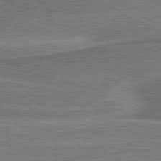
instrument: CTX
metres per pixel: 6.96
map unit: lApd
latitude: 81.0647
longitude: 141.9556
